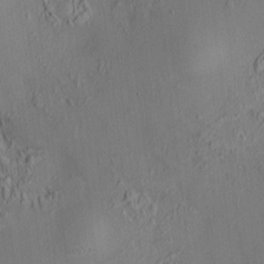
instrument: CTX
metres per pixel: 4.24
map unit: HNhu
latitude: 7.1025
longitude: 14.8219
